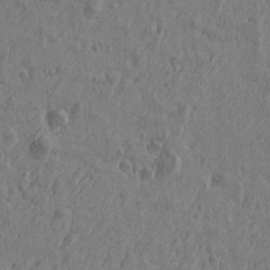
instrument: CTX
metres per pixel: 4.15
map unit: Htu
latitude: -5.4076
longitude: 179.7666
